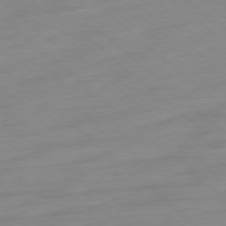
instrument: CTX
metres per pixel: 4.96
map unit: Ap
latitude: -78.2361
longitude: -99.6504
